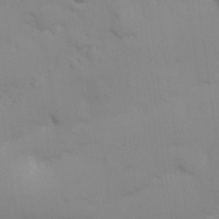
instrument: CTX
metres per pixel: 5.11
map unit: Nhu
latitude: 25.8016
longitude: -69.9906
